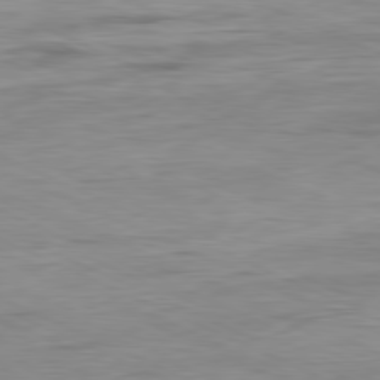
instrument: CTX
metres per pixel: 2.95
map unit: Ap
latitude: -81.1053
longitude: -81.8016
